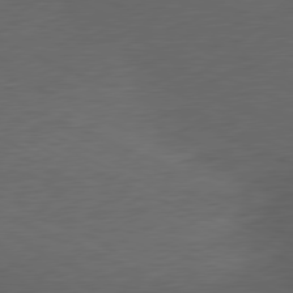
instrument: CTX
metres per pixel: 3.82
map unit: Ap
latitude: -77.9178
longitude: -72.4979
